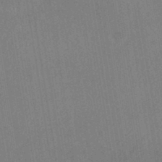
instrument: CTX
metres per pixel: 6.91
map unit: HNhu
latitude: -42.2550
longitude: 94.4818
